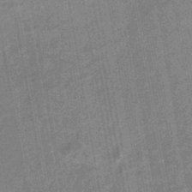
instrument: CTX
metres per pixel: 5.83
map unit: HNhu
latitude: -45.1620
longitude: 91.0298
